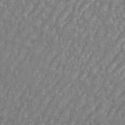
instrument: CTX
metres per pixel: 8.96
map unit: eHh
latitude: 35.8961
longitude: -133.6883
